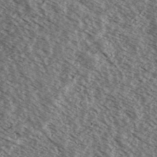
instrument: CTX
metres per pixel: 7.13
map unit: Ave
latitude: 38.2522
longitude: -110.1011
